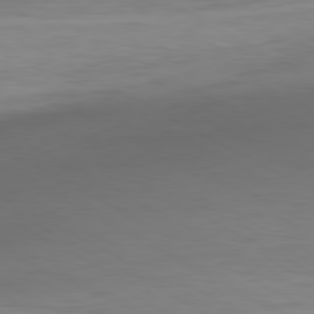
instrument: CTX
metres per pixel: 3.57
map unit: Hpe
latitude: -80.8408
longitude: 18.2173
